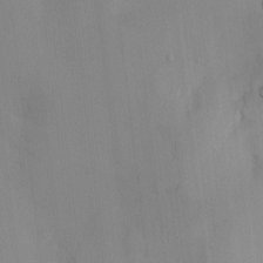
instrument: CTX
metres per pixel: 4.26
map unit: Htu
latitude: -7.0297
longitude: 175.5210
